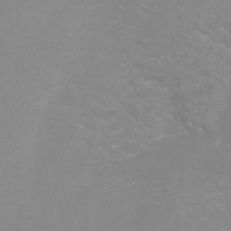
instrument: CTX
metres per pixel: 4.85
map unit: Ht
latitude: -8.0850
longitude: -35.1025
